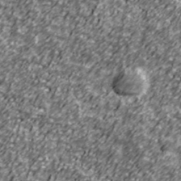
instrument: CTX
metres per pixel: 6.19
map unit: Ave
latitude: 41.0836
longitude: -113.9150
